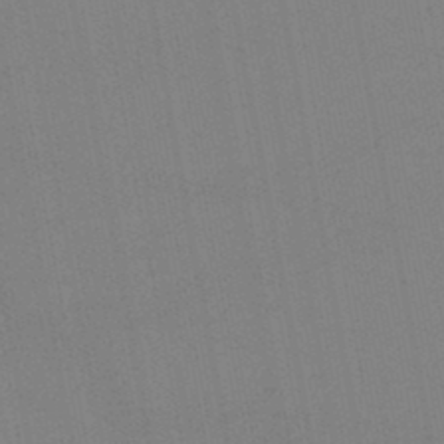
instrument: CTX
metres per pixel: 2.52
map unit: lHb
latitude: -46.6518
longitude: 70.6896
